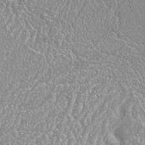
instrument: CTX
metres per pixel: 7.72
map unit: Nhu
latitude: 25.1781
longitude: -60.0822
